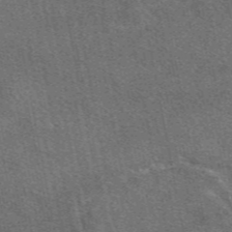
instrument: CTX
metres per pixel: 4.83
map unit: eAb
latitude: 48.3845
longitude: 114.8408
